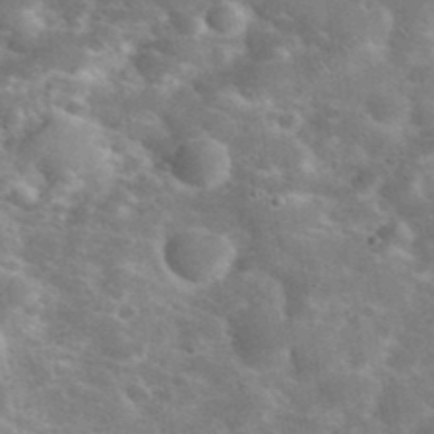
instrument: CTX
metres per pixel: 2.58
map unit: eHh
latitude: 37.8584
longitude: -64.7435
